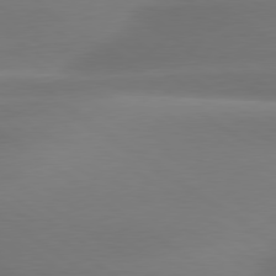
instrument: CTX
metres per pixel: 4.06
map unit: lApd
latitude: 79.5560
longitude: -134.2144
